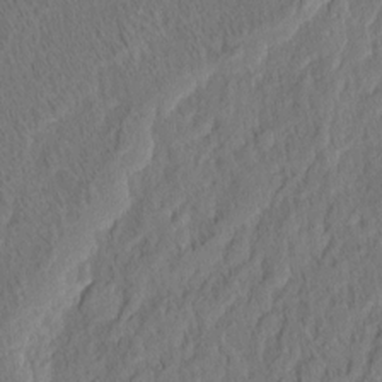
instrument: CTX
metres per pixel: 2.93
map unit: eHh
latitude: 5.6316
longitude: -76.8002
